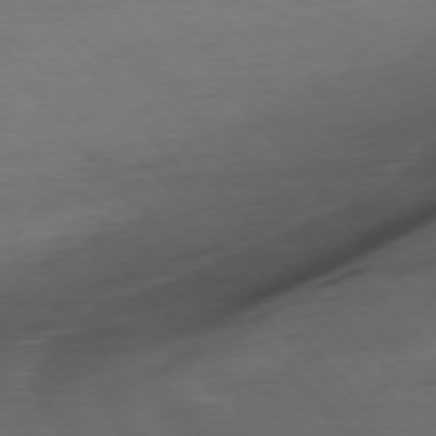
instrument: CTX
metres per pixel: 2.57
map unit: Ap
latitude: -76.4629
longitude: -81.2537
